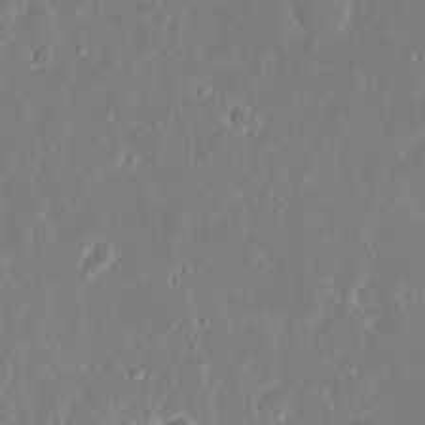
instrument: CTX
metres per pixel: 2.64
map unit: eHh
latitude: 15.1970
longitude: -70.1389
